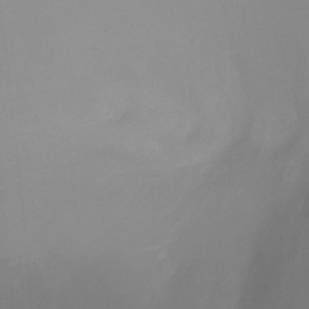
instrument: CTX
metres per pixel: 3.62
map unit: Ht
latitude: -17.1054
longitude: -46.3657
